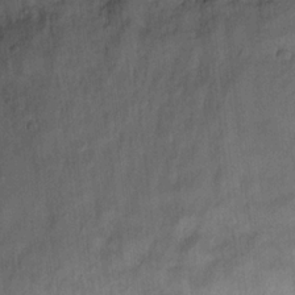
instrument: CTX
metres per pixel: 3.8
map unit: Hto
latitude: 18.6301
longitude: -43.7072
